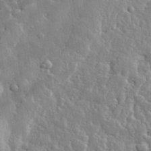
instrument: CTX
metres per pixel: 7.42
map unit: eHh
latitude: 32.1956
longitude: -79.3860
